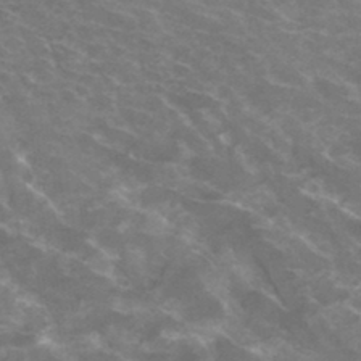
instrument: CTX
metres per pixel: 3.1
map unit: Hto
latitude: 33.1214
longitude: -43.7828
